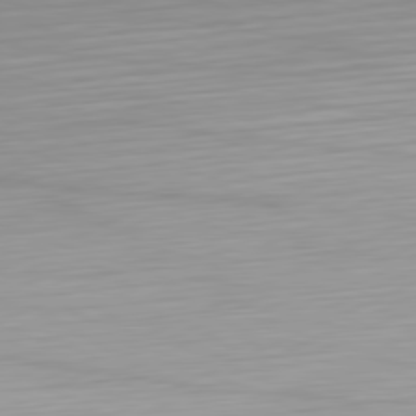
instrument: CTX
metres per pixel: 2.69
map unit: Hpe
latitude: -82.4629
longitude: 12.3873
